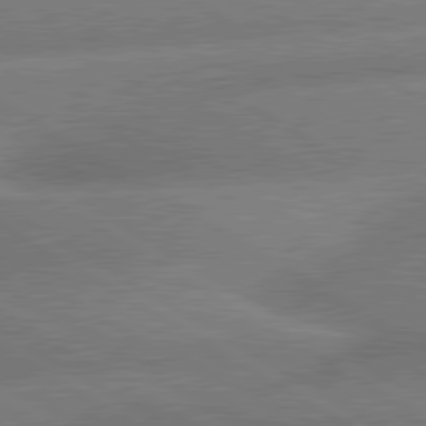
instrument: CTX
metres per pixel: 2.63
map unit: lApd
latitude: 80.4979
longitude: -162.2334
